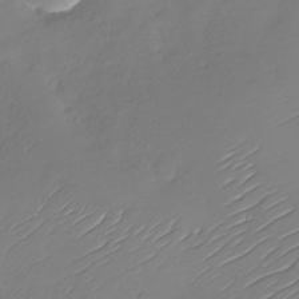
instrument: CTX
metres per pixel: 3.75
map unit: Nhu
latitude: -28.0283
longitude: -61.2159
